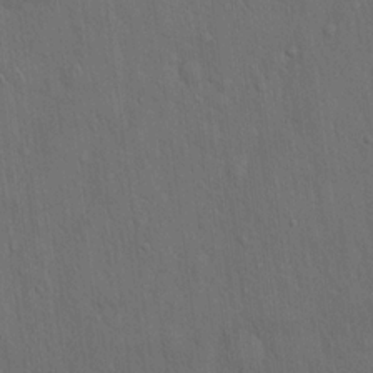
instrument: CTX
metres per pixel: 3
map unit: Hto
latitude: 16.6302
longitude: -57.9150
